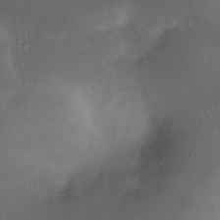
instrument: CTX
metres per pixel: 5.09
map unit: eHh
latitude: 23.2537
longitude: -70.5168
